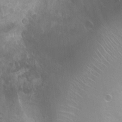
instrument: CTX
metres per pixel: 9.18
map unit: Nhu
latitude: 5.8394
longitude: -17.8583
